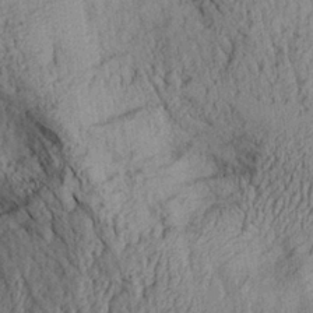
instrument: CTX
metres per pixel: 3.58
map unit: Aa
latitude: 28.2900
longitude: -134.4223
